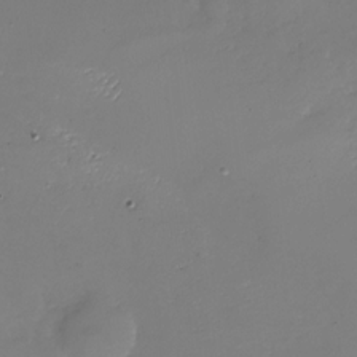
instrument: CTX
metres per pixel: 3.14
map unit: Nhu
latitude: -27.6532
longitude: -58.6113
